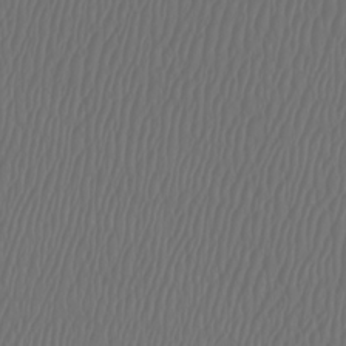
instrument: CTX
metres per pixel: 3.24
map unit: Htu
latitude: -6.1039
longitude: -70.4034
